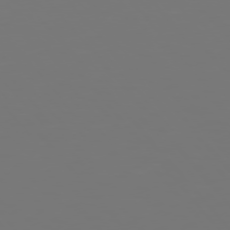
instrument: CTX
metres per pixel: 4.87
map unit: Hpe
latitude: 75.4238
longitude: -124.8380
